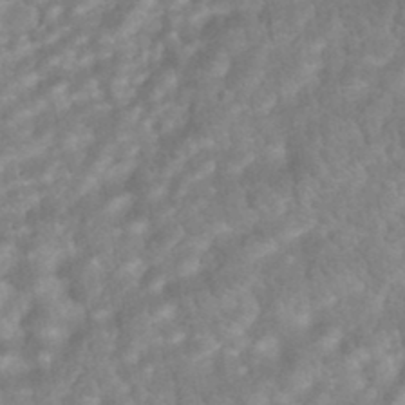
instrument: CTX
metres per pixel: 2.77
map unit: HNhu
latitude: -45.3321
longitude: 92.1984
